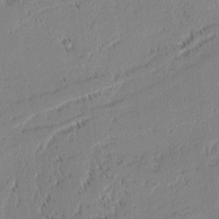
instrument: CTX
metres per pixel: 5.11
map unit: lAvf
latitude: 1.8583
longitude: -106.8380
